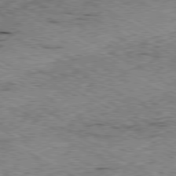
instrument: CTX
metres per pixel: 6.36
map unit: Ap
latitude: -80.4440
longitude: -50.1388
